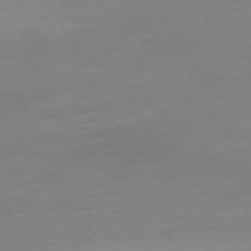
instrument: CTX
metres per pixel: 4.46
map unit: Ap
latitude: -73.9178
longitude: -70.1011
